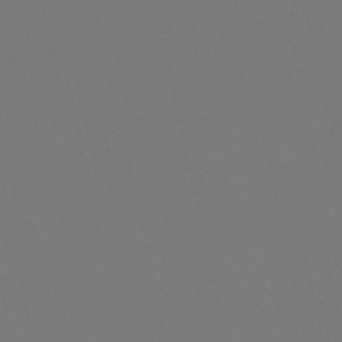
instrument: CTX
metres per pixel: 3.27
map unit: HNb
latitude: -54.9542
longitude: -39.1592
